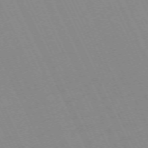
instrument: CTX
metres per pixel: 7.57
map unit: Hpe
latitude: -70.5574
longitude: 15.6911
